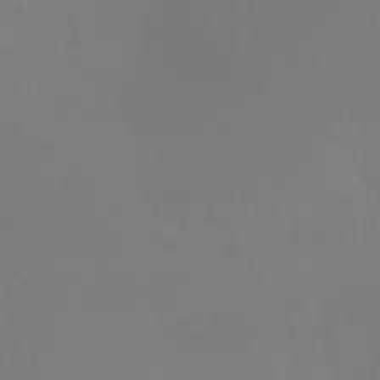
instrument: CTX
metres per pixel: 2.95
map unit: HNhu
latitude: 7.4993
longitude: 9.6344
